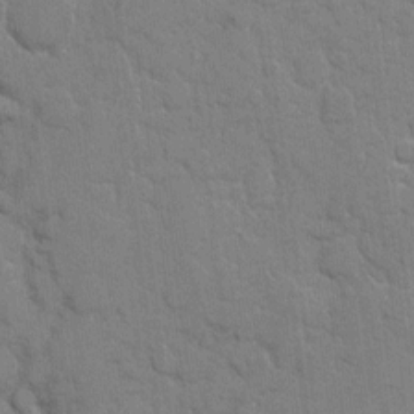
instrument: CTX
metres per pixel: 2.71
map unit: eHh
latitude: 8.6680
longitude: -67.0647
